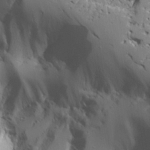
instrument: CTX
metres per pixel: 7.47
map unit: Aa
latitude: 25.1781
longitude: -126.7435
